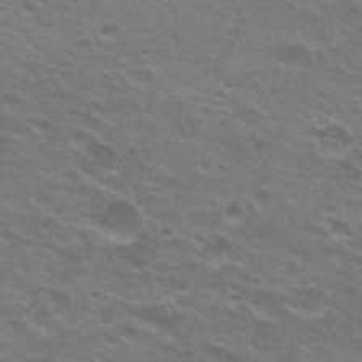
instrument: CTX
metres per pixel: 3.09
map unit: Hto
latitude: 26.0822
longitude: -29.4048
